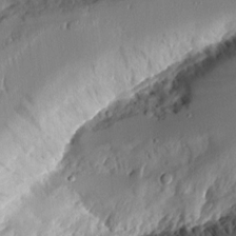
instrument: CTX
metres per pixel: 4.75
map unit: Aa
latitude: 11.2537
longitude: -126.6680
